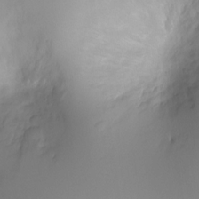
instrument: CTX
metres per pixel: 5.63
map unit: Ht
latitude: -0.4818
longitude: -18.7057
